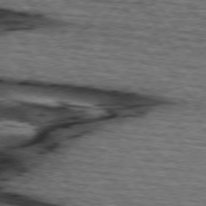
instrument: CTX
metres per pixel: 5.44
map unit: lApd
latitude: 74.4412
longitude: -73.5749
